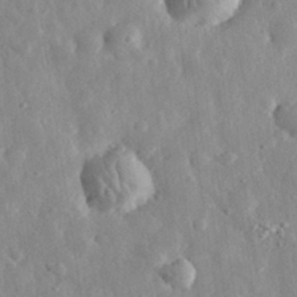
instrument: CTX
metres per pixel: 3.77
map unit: eHh
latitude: 32.6679
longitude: -78.7624
